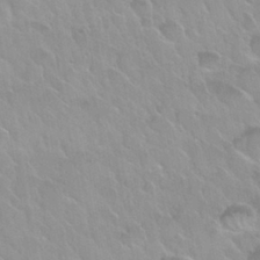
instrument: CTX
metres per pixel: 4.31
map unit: Nhu
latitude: 30.2901
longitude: -54.6868
